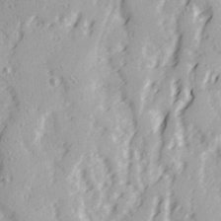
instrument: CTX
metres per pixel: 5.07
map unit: Ave
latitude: 21.8017
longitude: -131.6316
